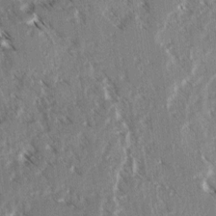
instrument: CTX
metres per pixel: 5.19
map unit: lAvf
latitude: 3.7260
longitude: -105.2348
